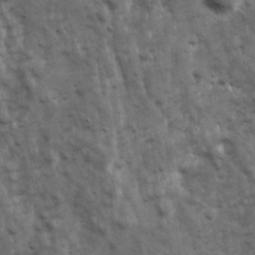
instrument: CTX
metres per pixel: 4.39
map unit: Ave
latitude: 17.2159
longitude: -132.7624
